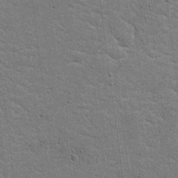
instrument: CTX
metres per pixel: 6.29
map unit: Hto
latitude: 20.3279
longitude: -48.1200
